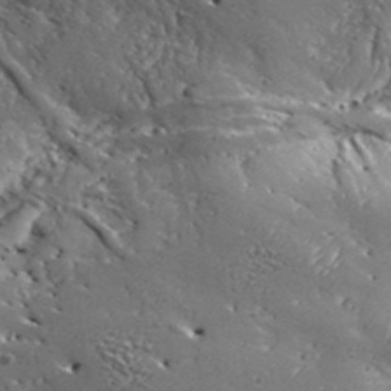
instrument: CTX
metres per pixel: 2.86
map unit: Aa
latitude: 33.9339
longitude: -135.2159
